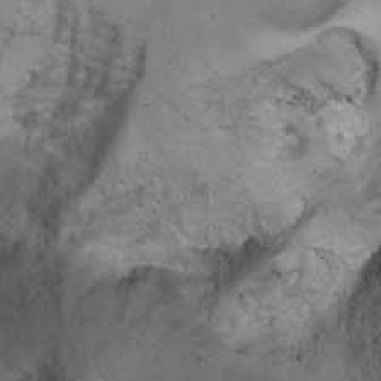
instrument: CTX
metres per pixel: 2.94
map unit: Aa
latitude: -3.2942
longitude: -73.5560
